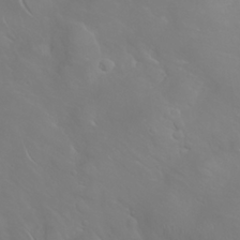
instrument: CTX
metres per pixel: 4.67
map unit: Nhu
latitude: 23.8961
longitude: -61.5182
